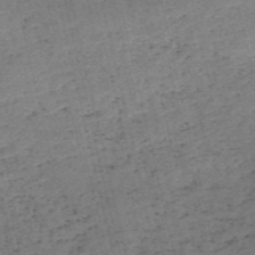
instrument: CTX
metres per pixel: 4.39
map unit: HNb
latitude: -55.2187
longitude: -42.5735
